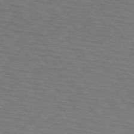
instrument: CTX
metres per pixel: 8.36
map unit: lApd
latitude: 73.0459
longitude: -75.5182
